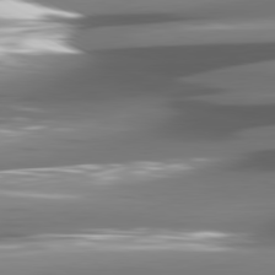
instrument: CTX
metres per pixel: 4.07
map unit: lApd
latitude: 81.2726
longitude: -144.6112
